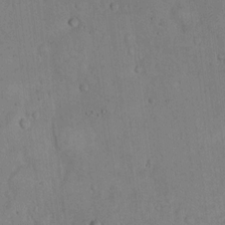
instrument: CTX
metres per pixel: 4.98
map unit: Hto
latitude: 14.8758
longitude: -60.4601
